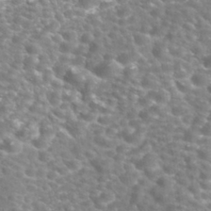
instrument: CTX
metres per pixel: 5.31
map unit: Nhe
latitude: -40.9919
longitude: -100.0444
